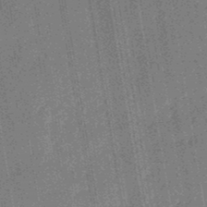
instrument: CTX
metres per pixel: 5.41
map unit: eHb
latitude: -45.8045
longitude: 87.1053
